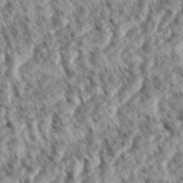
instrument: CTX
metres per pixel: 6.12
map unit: eHh
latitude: 35.9339
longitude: -138.1389
